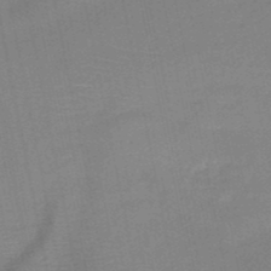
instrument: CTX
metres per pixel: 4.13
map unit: HNb
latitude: -49.7100
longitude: -42.6680
